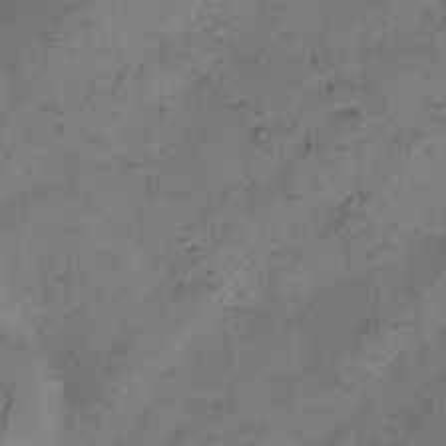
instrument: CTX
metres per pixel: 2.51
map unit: eHh
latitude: -0.0472
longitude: 18.7463
